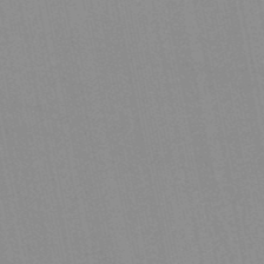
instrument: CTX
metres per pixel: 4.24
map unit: lHb
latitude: -48.7463
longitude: 72.8030
